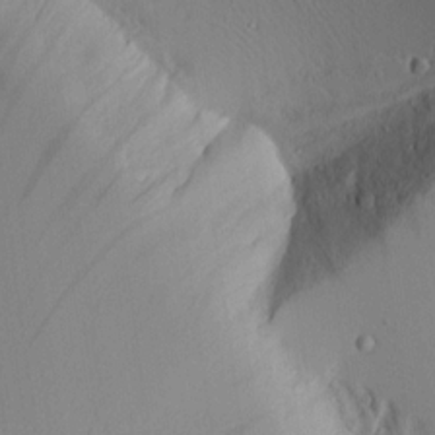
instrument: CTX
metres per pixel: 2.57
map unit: lAvf
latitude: 16.3845
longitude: -126.1578
